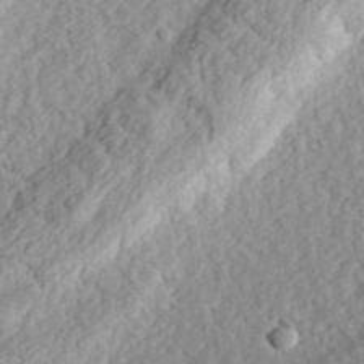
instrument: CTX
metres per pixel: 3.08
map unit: eHh
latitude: 36.1200
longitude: -78.8947
